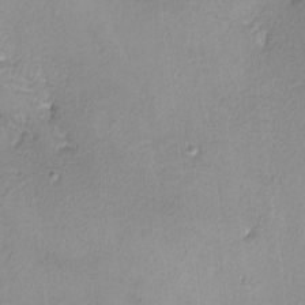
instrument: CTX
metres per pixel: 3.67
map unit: lHvf
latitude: -13.2376
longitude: -101.4615
